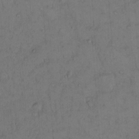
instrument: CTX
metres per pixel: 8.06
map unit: Hto
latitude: 12.6113
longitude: -57.0647
